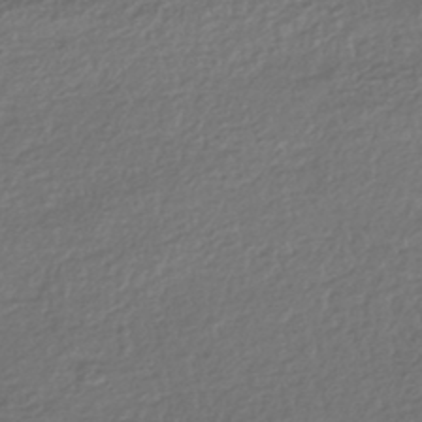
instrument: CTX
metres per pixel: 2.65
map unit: HNhu
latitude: -43.6532
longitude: 98.0850
